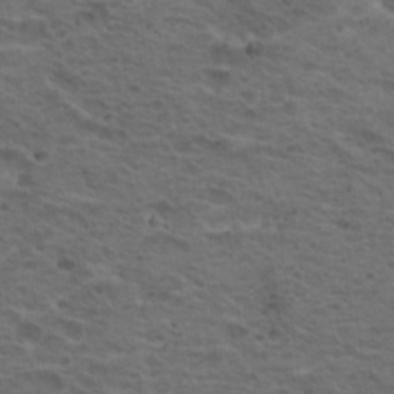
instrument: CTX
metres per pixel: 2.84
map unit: Hto
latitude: 18.6868
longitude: -32.0822
